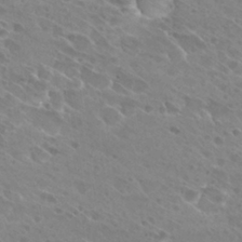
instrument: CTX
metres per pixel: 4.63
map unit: Hto
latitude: 27.5938
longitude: -39.8394
